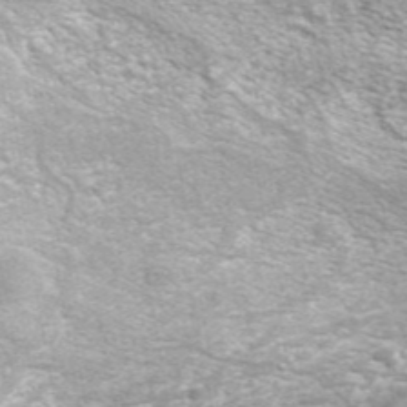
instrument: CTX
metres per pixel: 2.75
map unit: eAb
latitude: 42.3845
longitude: 105.8233
